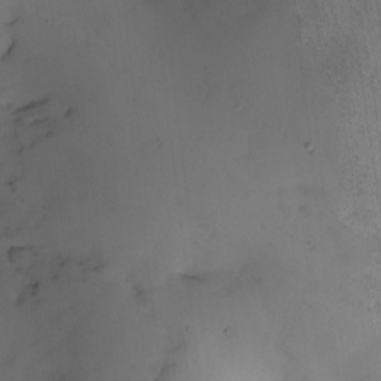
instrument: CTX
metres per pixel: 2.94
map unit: Nhe
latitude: -2.5384
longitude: -59.1214
